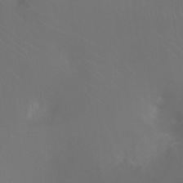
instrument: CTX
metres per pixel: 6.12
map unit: Ht
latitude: -15.9745
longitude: -41.2348
